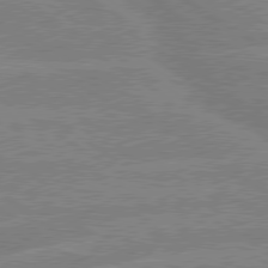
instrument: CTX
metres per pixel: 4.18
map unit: lApd
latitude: 79.3293
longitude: -131.3482
